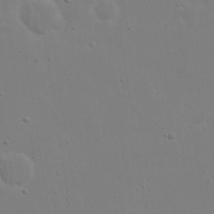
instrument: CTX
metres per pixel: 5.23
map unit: eHh
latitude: 18.3845
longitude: -71.8772
